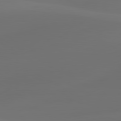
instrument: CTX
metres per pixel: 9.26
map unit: lApd
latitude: 80.4790
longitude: -84.8569
